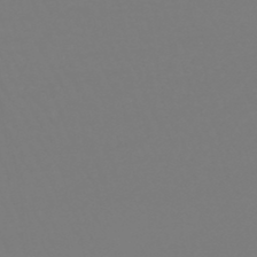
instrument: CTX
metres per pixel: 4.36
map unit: lHb
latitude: -46.2739
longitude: 72.4629
